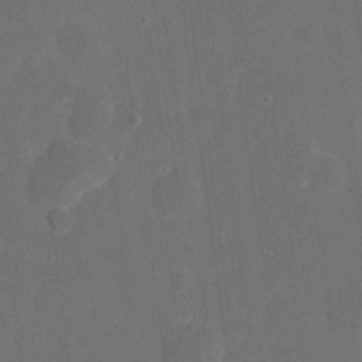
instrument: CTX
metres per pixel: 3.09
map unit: eHh
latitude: 19.5560
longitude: -66.0822
